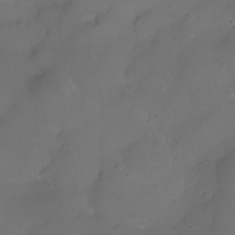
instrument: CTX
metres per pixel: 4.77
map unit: Nhe
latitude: -36.6329
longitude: -130.6491
